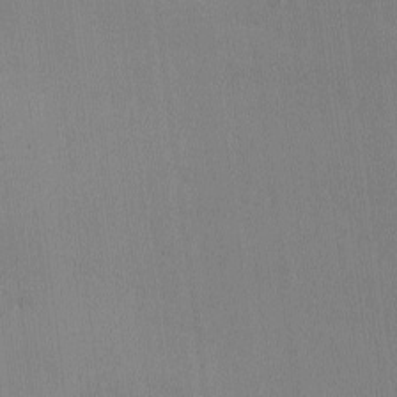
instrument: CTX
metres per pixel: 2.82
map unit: Ave
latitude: -8.4062
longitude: -122.0255
